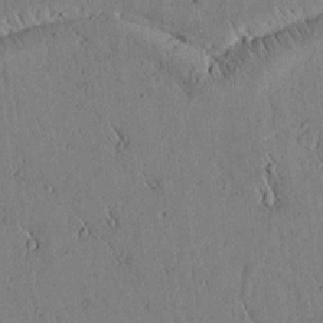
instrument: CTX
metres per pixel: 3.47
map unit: lAvf
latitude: 5.6316
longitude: 159.3887
